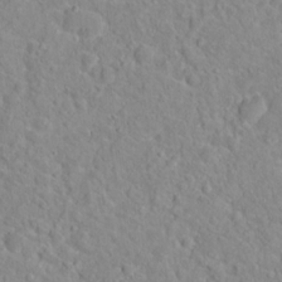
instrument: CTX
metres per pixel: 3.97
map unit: Hto
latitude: 16.1200
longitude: -39.0836
